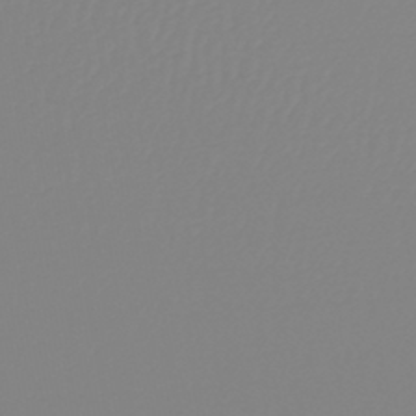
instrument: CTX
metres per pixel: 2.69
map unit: lHb
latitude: -44.9353
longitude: 74.2740
